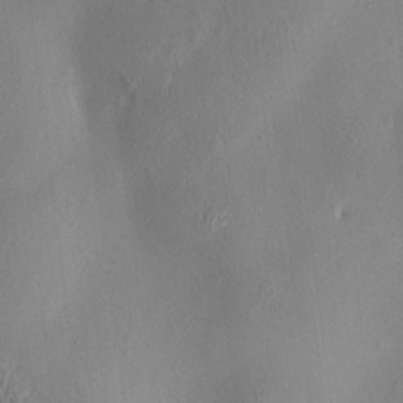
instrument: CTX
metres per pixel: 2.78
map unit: HNhu
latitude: 3.3292
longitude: -7.4426
